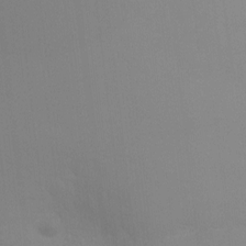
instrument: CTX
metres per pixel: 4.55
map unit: Ht
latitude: 2.9136
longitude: -27.8395
